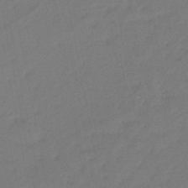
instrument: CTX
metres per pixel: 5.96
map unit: eHb
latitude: -46.8408
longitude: 81.0865
